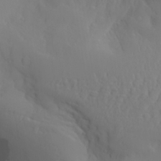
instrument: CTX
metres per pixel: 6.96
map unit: Aa
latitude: 27.4238
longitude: -133.1214
